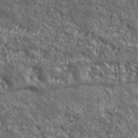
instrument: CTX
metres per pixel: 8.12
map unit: eHh
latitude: 43.4049
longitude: -88.8947
